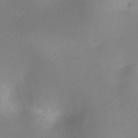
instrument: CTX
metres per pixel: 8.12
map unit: Ht
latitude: -8.3684
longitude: -24.6679
